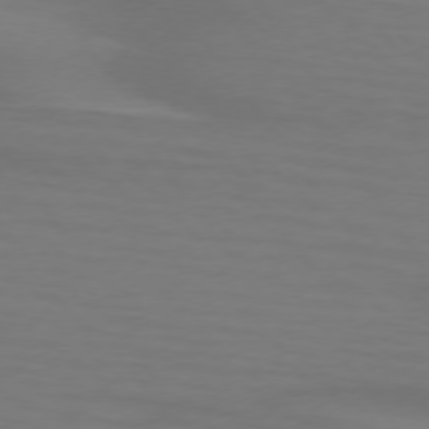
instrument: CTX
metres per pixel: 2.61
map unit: lApd
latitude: 74.4223
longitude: -79.6316
